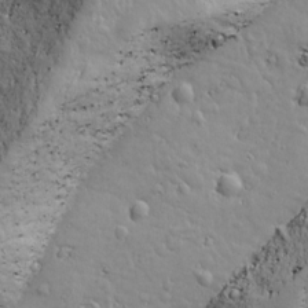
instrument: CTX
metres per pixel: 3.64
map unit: Ave
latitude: 18.0255
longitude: -132.8191
